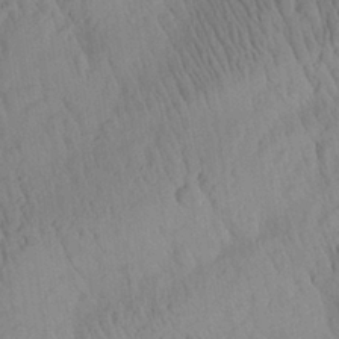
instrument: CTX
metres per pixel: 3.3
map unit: Aa
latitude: 26.5924
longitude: -141.7260
